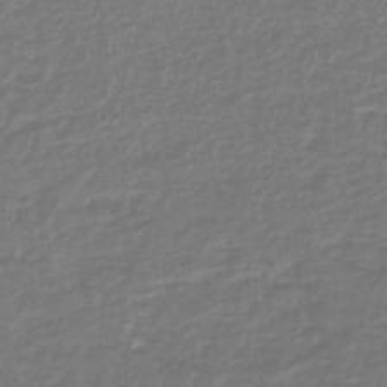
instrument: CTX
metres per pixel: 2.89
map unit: lHb
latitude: -41.6155
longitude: 76.7085
